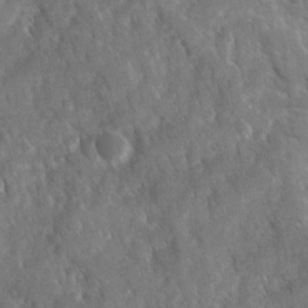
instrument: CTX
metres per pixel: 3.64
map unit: Ave
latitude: 17.3104
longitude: -130.7625
